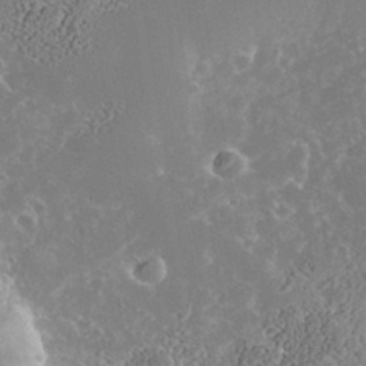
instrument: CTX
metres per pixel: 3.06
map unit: Nhe
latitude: -39.0109
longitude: -117.3482
